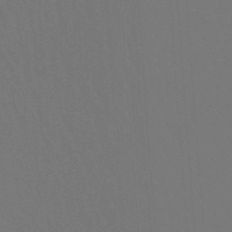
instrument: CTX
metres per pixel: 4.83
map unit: lHb
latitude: -47.7288
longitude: 64.2173
